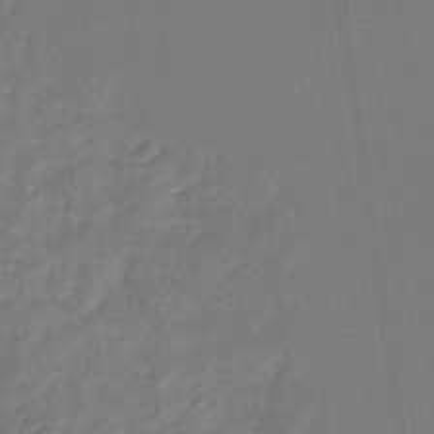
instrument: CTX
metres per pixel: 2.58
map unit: eHb
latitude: -30.6518
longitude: 72.0472
